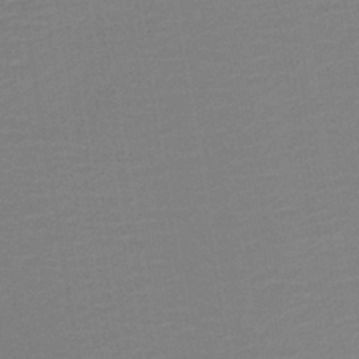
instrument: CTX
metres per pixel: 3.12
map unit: HNb
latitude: -41.7100
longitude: 51.0864
